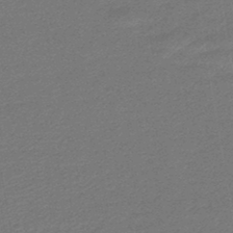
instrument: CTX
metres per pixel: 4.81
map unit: lHb
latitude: -45.7100
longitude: 57.2754
